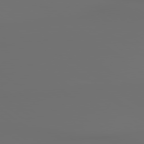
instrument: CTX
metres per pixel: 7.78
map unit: lApd
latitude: 79.6505
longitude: 176.9920
